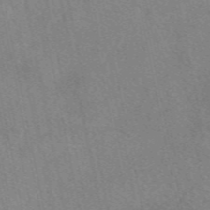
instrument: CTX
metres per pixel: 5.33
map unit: eAb
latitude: 49.8772
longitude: 116.4628
